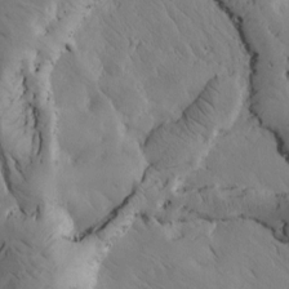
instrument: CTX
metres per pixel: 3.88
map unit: Htu
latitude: -3.5021
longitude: 169.3698
